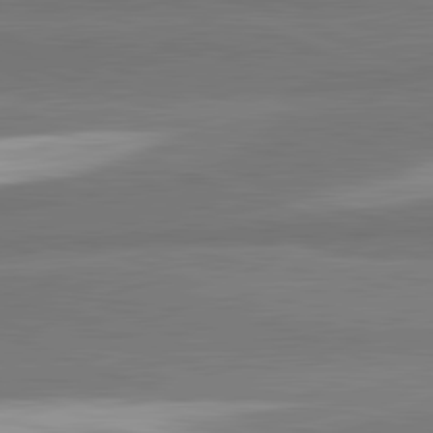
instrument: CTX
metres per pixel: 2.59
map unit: lApd
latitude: 82.3656
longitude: 160.0472
